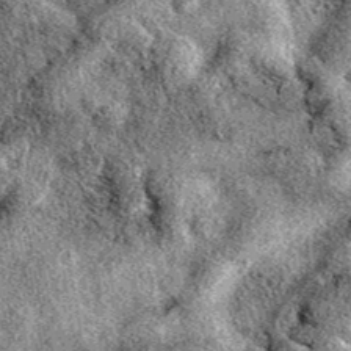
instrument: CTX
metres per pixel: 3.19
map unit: eAb
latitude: 39.4804
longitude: 110.5007
